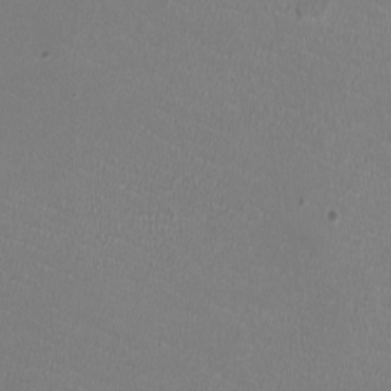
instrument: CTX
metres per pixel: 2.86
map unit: HNhu
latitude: -2.7652
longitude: -2.4601
